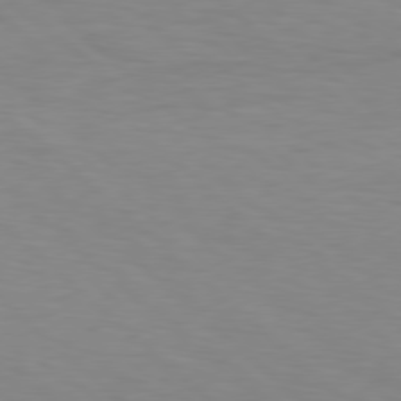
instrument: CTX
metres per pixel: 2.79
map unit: Hpe
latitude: 77.9339
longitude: -125.8205
